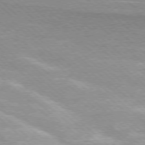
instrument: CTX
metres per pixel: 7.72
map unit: Ap
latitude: -78.1039
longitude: -61.7638
